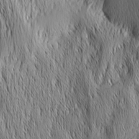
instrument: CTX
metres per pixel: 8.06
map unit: Nhu
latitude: -5.7288
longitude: -150.4601
